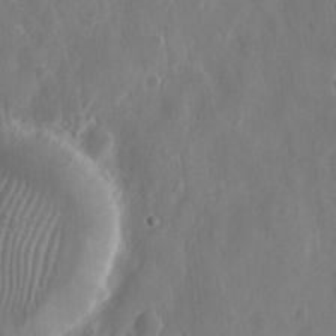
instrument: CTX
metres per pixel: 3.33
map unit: eHh
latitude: 11.3293
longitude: -71.2915
